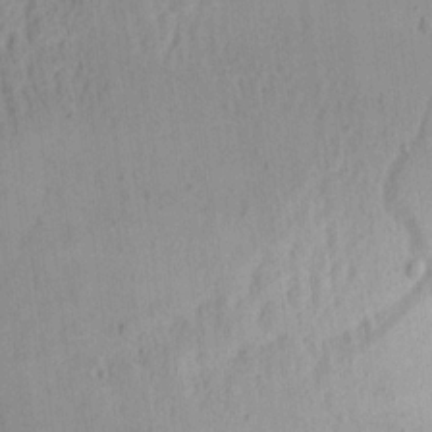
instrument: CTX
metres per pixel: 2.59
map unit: Aa
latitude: 12.9892
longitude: -143.7450
